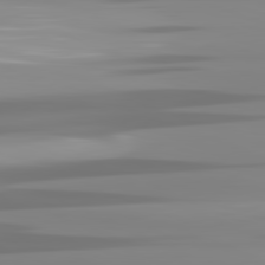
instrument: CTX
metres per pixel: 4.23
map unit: lApd
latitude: 81.9717
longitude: -139.4048
